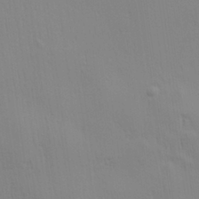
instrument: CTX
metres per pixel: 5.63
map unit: Aa
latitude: 28.3467
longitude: -139.0080
